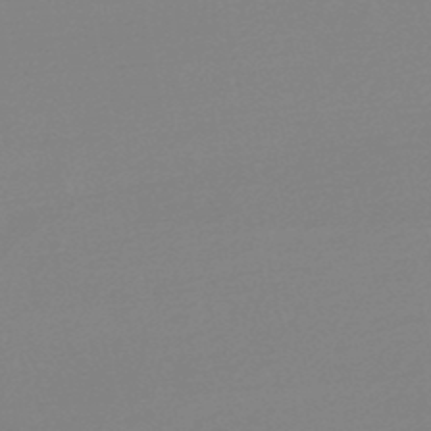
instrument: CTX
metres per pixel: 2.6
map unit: lHb
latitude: -48.4818
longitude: 65.3321
